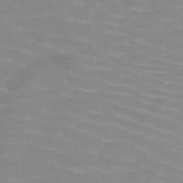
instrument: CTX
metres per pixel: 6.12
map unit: HNb
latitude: -48.3307
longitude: -45.8205
